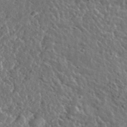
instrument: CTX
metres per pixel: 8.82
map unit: lHvf
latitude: 37.0837
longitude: -88.8758
